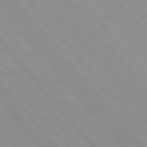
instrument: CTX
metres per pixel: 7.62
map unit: Hpe
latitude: 76.0255
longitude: -125.9150
